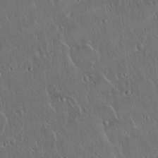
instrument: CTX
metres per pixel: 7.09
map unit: Hto
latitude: 17.4426
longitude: -57.2725
